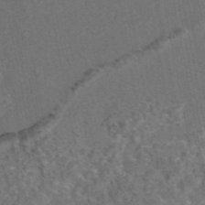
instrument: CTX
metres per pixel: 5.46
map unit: eAb
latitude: 43.9150
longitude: 108.2928
